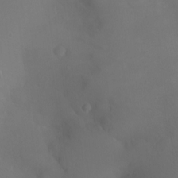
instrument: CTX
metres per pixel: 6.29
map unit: Ht
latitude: -10.1228
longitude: -45.9528
